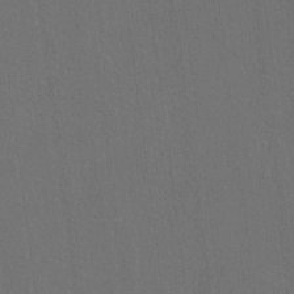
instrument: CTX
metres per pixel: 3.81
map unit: Ave
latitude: -6.8597
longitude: -122.4412
